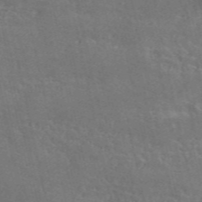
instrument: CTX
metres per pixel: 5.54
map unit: ANa
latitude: 49.0081
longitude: -79.1970
